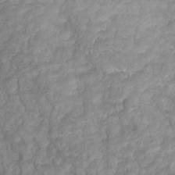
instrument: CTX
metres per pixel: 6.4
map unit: Ht
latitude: 2.1955
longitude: -34.9513
